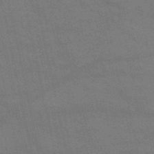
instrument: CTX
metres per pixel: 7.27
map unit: HNb
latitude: -52.6140
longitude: -40.0255
